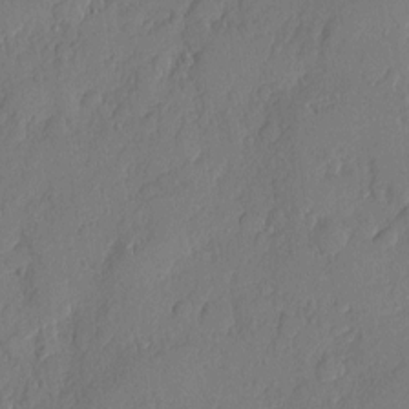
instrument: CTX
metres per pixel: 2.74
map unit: eHh
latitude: 5.8772
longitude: -74.9136
